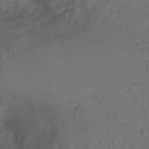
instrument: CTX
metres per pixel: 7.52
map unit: Ht
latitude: -10.0661
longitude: -35.3859
